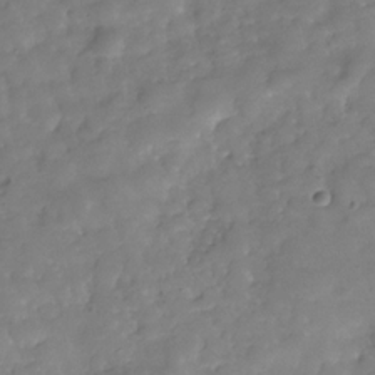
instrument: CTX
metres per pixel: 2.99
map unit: Hve
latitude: -30.6329
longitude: 95.0486
